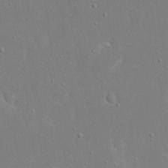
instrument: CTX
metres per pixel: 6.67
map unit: eHh
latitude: 17.2537
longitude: -71.4993
